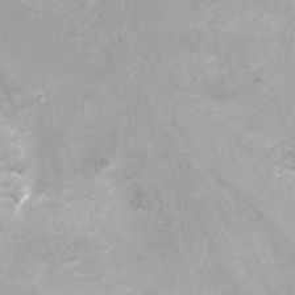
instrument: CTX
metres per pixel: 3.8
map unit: Ht
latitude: -16.2551
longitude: -42.1767
